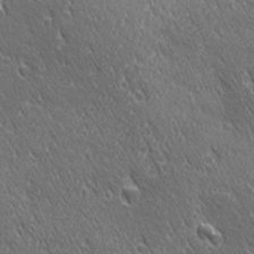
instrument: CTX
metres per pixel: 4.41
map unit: Ave
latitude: 21.2915
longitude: -137.2159
